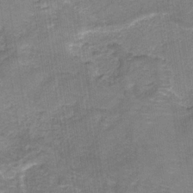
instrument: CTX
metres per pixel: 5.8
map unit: HNb
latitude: -35.2376
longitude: 54.2551
